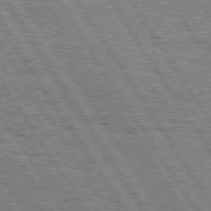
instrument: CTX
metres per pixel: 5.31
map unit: Hpe
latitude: 75.4804
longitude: -154.9136
